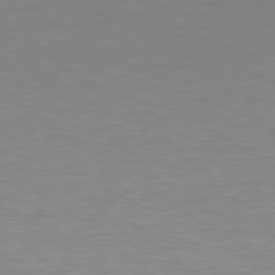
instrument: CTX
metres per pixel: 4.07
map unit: Hpe
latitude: 78.7435
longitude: -167.6693
